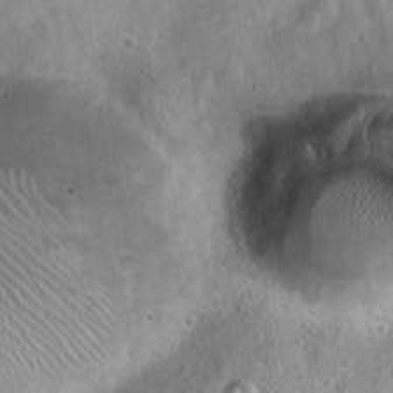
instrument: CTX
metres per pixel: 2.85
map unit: Hto
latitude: 21.7639
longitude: -52.9703
